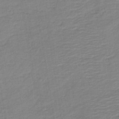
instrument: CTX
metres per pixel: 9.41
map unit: HNb
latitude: -41.2376
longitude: 50.7085
